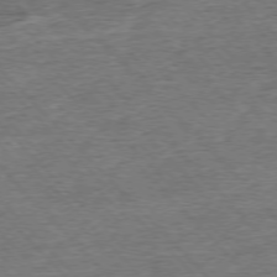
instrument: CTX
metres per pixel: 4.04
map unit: Ap
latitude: -76.5763
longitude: -96.8569
